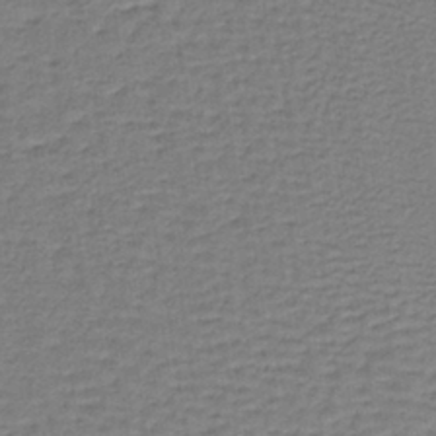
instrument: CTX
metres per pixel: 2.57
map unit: lHb
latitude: -38.3873
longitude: 59.1053
